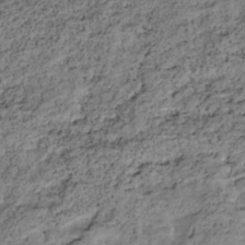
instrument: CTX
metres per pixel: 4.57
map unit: HNhu
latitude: -36.1983
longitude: 33.4266
